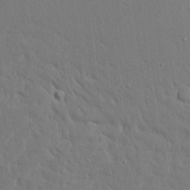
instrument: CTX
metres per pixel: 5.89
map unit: Ave
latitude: 17.3293
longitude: -141.0269
